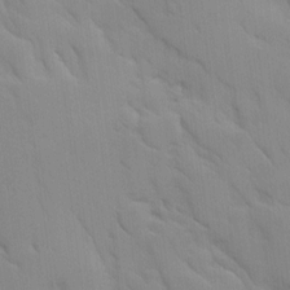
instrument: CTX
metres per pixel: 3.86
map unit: Ave
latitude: 8.8380
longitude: -103.5560
